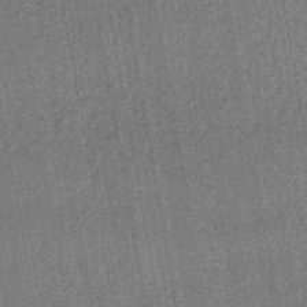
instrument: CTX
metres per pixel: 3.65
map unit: lHb
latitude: -44.6519
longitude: 65.4077
